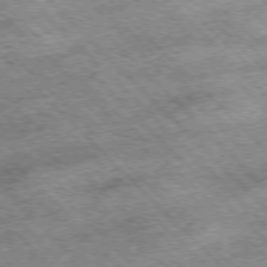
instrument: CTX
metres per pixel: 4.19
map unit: Hpe
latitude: -77.1431
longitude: 13.6533
